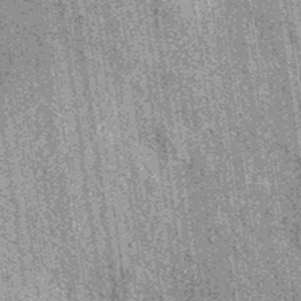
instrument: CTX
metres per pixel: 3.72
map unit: eAb
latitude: 37.4804
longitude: 107.7666
